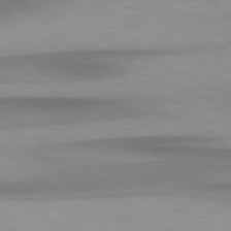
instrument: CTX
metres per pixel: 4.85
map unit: Hpe
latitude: 78.9136
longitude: -132.9892
